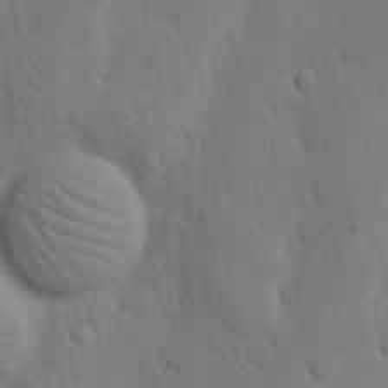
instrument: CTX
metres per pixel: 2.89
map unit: Nhu
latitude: 19.5560
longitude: -75.2537
